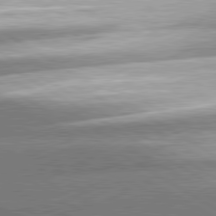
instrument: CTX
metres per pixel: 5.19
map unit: lApd
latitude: 80.4223
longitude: -154.4412
